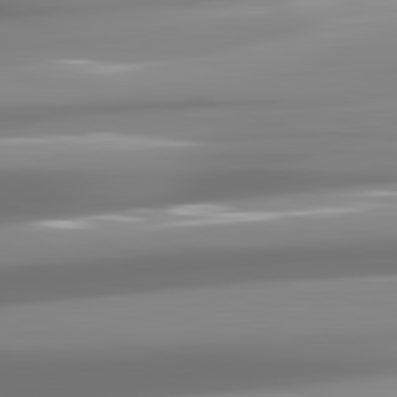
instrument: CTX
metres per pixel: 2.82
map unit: lApd
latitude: 81.7639
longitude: -137.4427
